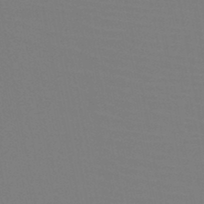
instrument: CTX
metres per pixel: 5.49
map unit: HNb
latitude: -46.7652
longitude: -43.2726
